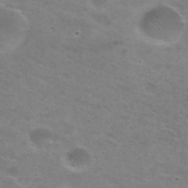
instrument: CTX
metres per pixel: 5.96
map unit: Nhu
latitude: 29.2726
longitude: -48.0633
